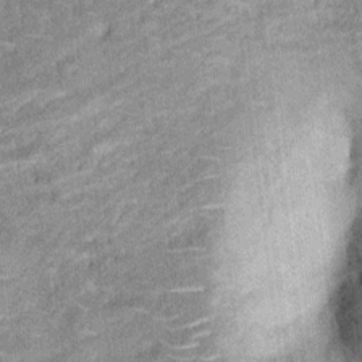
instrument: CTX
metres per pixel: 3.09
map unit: Ht
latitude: 10.3845
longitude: -39.3293
